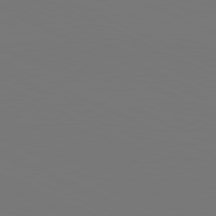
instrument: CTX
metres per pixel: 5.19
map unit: lApd
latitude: 81.0647
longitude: 147.9556
